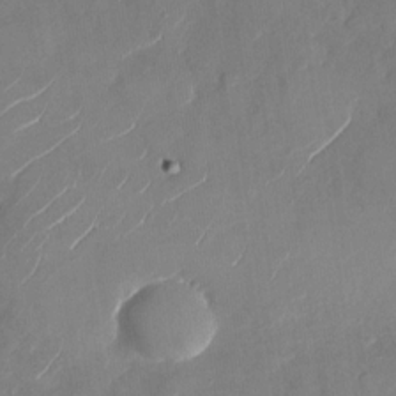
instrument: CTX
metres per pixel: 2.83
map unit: Nhu
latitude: -28.4629
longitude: -73.1781
